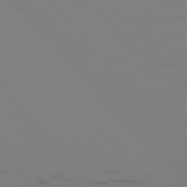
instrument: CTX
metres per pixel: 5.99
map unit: Ap
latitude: -76.1417
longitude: -83.0080
